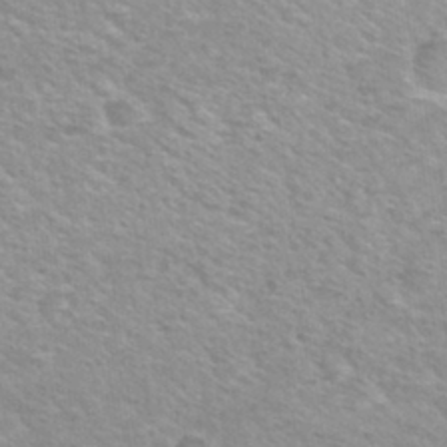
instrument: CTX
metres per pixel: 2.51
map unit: Hto
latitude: 30.1956
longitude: -49.1214
